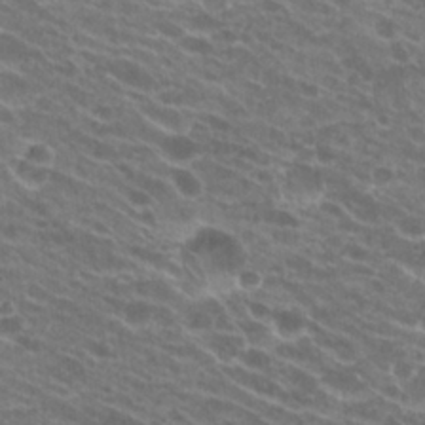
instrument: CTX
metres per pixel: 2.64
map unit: Hto
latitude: 23.8583
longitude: -40.5734
